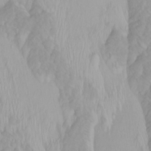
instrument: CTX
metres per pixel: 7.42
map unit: Htu
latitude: -7.1620
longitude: -67.6505
